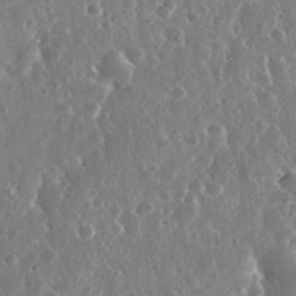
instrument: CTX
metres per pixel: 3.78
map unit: eHh
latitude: 34.4790
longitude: -57.8205
